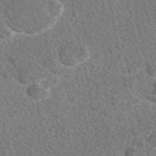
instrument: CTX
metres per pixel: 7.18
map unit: eAb
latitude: 48.7057
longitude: 116.8407
